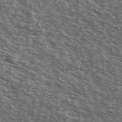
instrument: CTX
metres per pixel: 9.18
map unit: Ave
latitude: 39.0080
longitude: -109.6505
